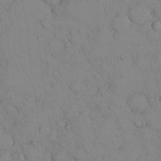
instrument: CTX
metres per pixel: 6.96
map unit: Nhu
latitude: 28.3467
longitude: -70.6112
